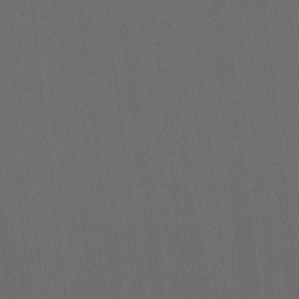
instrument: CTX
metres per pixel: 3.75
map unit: Htu
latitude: -6.6140
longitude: -68.5734
